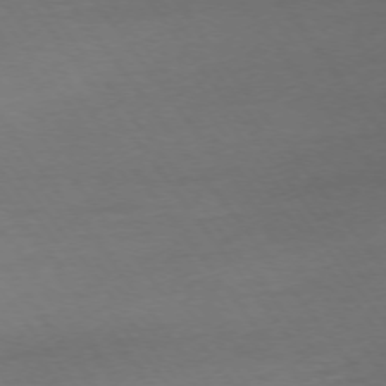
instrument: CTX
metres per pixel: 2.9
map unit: Ap
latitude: -74.7841
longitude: -80.4601
